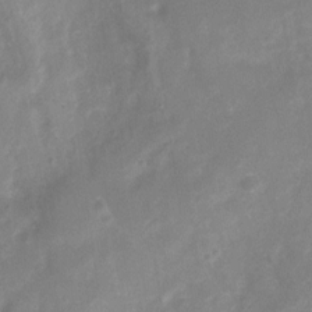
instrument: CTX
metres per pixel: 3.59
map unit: Nhu
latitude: 7.2537
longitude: -22.1011
